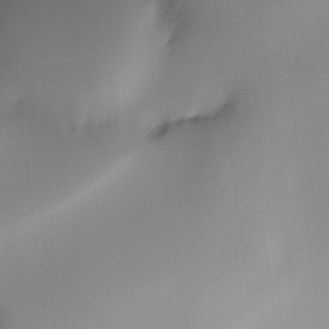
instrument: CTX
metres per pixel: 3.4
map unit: Ht
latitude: -16.5763
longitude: -48.7624
